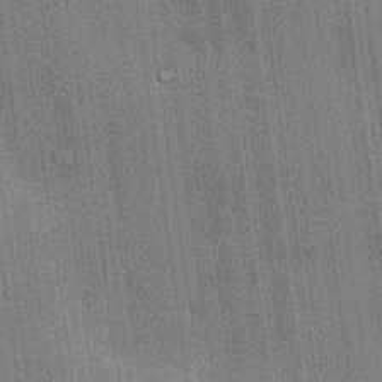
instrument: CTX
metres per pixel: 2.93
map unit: lHvf
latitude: 19.9339
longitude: 142.4629
